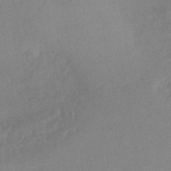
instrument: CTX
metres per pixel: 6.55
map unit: eHh
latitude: -41.3887
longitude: 120.3684
